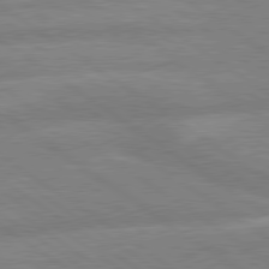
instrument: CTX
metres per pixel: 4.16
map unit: lApd
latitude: 79.6505
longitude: -164.2900
